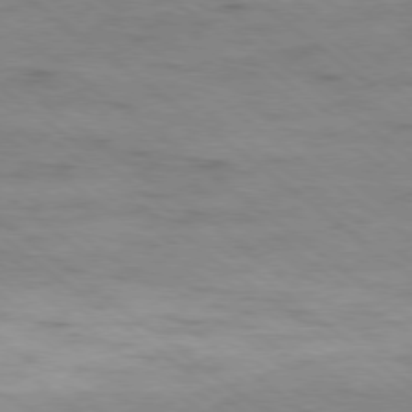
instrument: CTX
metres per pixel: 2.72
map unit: Ap
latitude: -79.2187
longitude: -100.5735
